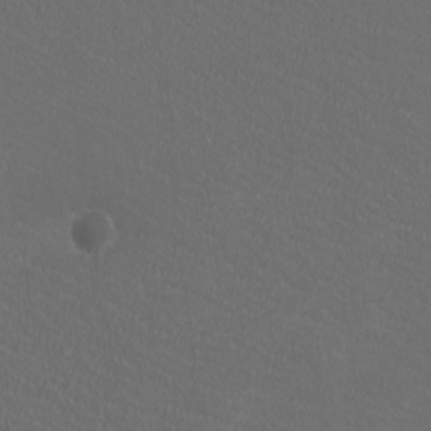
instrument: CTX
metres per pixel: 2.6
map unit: HNhu
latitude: 1.2915
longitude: -1.6882
